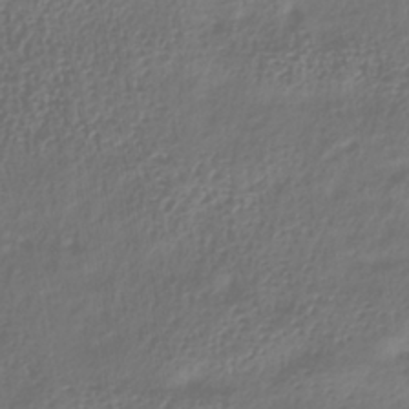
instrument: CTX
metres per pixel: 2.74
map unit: lHb
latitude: -37.8422
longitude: 71.0298
